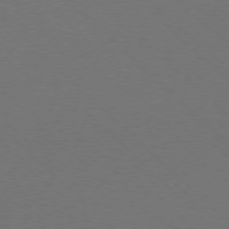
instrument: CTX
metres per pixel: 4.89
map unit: Ap
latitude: -78.3684
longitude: -91.8016
